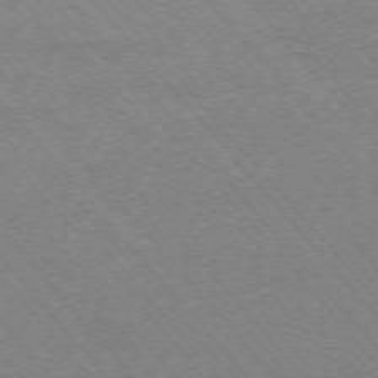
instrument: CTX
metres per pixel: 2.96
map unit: Ap
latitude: -75.9745
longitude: -86.7246
